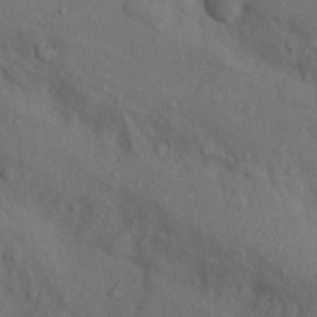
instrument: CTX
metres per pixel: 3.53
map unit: Nhu
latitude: 10.4223
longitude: -26.3656
